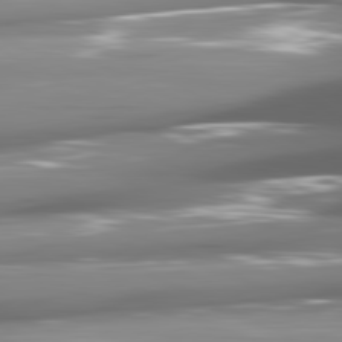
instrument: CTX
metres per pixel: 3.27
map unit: lApd
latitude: 81.4804
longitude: -145.5182
